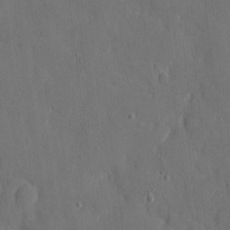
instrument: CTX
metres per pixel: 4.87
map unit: eHh
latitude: 6.7813
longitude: -68.5546
